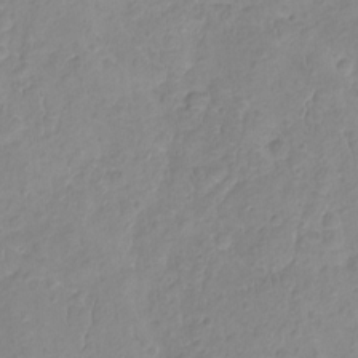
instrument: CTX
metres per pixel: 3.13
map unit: HNhu
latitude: -1.9745
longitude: 10.6896
